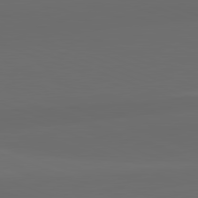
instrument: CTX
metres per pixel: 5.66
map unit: lApd
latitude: 82.2522
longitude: 134.7463
